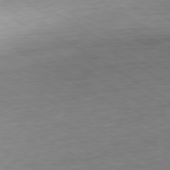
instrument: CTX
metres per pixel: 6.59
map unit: Hpe
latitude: -80.2929
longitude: 20.1983
